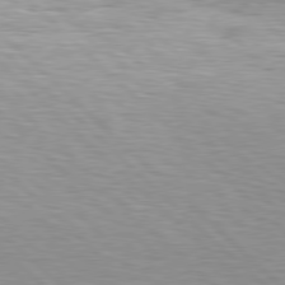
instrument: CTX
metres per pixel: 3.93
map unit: Hpe
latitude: 78.1956
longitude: -139.1214
